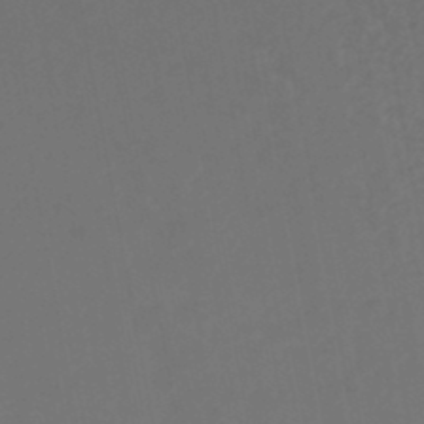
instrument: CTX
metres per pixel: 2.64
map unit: HNhu
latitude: -46.2928
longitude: 93.4454
